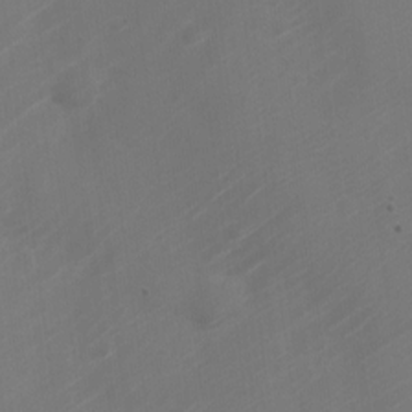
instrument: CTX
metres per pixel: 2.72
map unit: Nve
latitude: -20.9352
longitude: 106.6519
